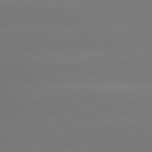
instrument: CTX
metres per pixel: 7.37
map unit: lApd
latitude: 79.4805
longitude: -151.0269
